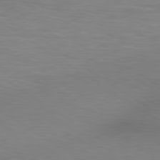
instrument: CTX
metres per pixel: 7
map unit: lApd
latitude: 80.0633
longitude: 120.9919
